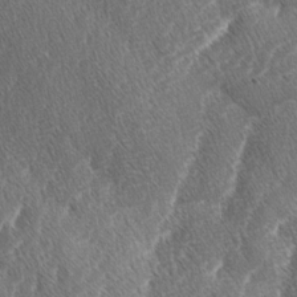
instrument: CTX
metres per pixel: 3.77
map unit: lAa
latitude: -3.3698
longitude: -129.6127
